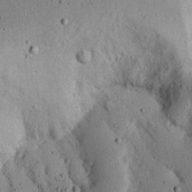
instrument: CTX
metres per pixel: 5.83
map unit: Nhu
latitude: 17.9528
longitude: -74.8758
